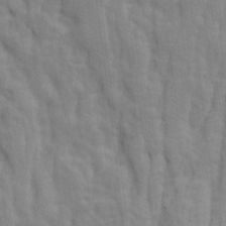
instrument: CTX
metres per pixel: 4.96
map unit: Ave
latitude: 13.8772
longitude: -134.4034
